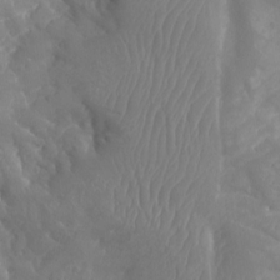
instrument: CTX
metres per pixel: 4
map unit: Aa
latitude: -8.1228
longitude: -78.1767
